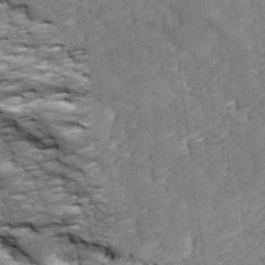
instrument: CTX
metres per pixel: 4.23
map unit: Ave
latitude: 18.1200
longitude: -135.5560
